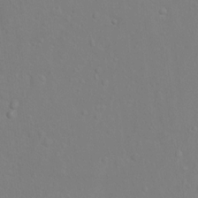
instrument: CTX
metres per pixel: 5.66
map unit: Hto
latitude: -6.0850
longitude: -35.3670
